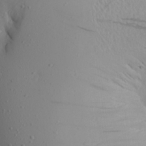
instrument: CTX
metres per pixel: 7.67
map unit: Aa
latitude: 21.2348
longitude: -145.5749
